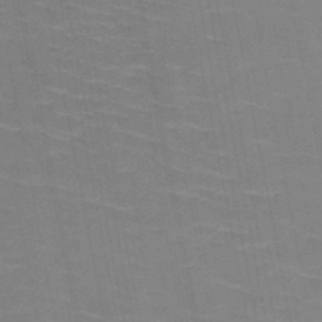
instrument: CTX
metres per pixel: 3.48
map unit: HNb
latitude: -48.5196
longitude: -47.9150
